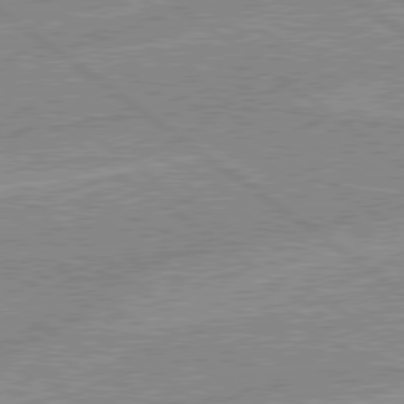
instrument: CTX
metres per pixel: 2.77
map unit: Hpe
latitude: 78.8569
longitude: -144.9702
